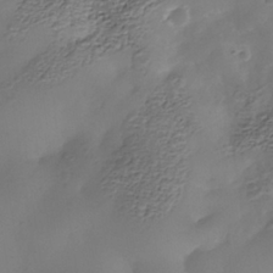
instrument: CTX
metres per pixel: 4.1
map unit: Nhe
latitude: -38.5574
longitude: -116.9325
